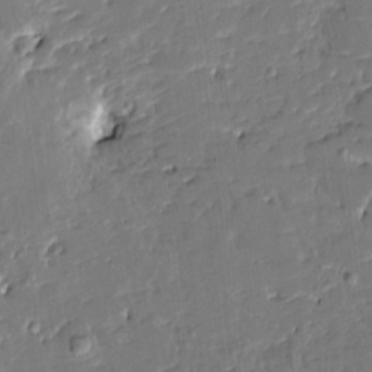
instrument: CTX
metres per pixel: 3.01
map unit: HNhu
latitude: 6.1956
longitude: -5.5938
